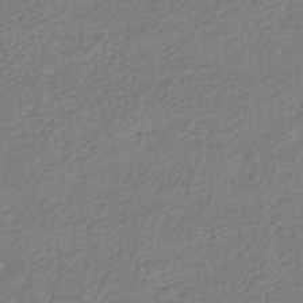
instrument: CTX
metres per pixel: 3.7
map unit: HNhu
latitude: -41.6344
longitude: 98.2172
